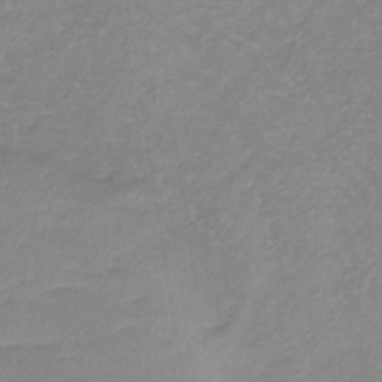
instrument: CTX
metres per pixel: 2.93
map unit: lHb
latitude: -37.0108
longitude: 73.6722
